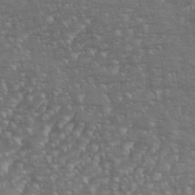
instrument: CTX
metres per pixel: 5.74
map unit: eHh
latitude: 36.0822
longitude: -133.6883
